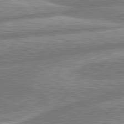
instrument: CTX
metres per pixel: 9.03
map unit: lApd
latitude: 80.5546
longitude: -164.9703
